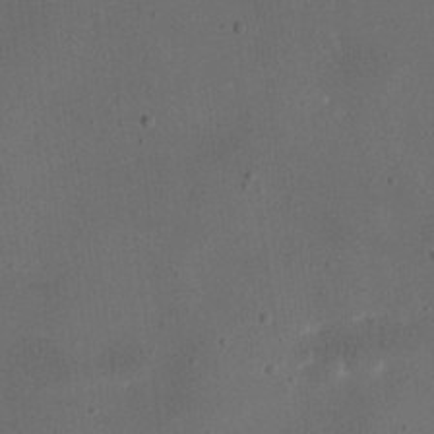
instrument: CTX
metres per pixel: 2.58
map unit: eHh
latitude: 18.1200
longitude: -70.7624
